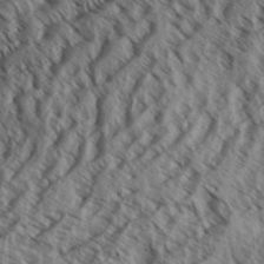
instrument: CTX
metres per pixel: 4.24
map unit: Aa
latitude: 31.8017
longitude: -137.6505
